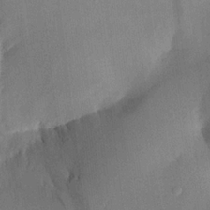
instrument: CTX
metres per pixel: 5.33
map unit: Aa
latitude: 21.7828
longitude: -146.8569
